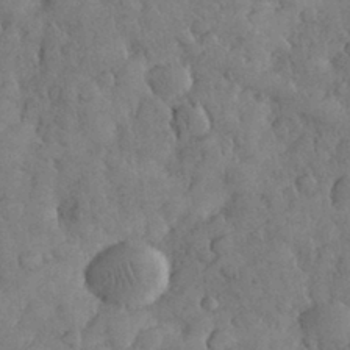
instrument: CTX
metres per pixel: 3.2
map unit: eHh
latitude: 31.3293
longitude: -68.7057
